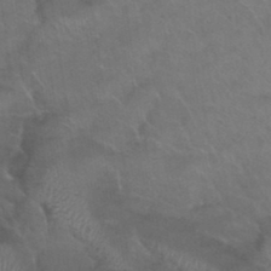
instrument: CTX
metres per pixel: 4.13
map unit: Hto
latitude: 35.0647
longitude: -51.5371
